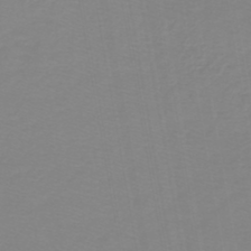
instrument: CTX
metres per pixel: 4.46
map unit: lHb
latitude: -44.6141
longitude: 55.4077
